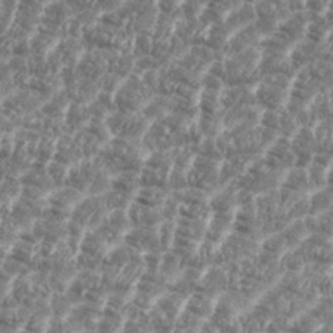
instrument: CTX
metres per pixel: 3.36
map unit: eHh
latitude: 35.9150
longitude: -136.5357
